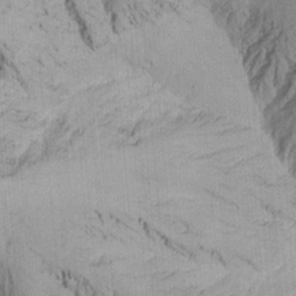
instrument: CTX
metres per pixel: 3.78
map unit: Ave
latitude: 21.7639
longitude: -137.5560
